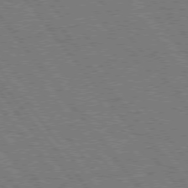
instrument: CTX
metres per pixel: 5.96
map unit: Hpe
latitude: 75.5182
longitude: -149.7072
